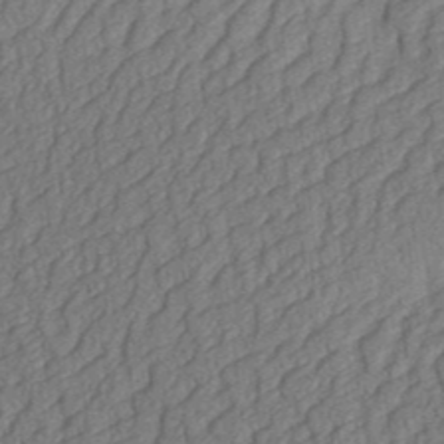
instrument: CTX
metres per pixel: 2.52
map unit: Aa
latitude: 30.9514
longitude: -141.9906
